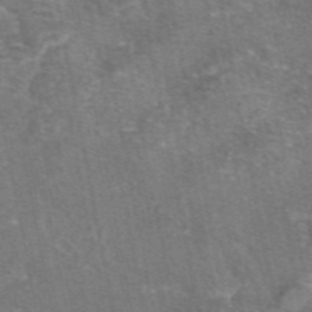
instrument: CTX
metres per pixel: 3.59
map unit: eAb
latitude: 46.9325
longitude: 103.7856
